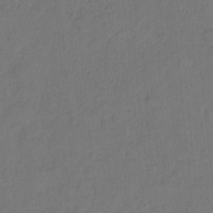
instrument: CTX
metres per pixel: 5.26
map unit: Hto
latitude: 7.3860
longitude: -61.4237
